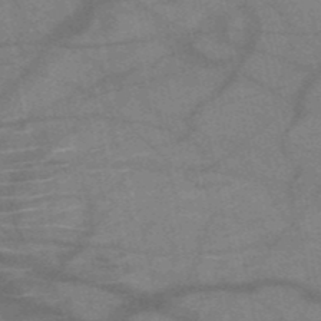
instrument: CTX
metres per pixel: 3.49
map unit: HNb
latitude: -52.5762
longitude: -42.9703
